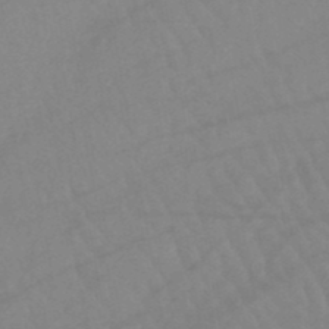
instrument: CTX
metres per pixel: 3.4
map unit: lHb
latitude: -45.5399
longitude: 77.1053
